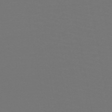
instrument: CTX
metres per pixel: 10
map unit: HNb
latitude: -47.6344
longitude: -44.3278
